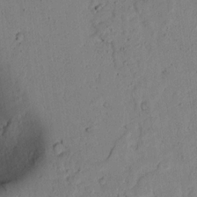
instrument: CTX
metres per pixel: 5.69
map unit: lAvf
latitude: 6.8758
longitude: 169.3698
